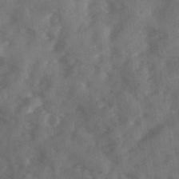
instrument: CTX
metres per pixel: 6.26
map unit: Ave
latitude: 18.5168
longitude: -131.1404
